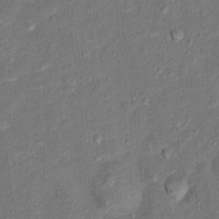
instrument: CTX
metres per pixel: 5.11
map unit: Ht
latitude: 13.7828
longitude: -39.3859
